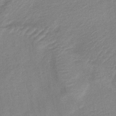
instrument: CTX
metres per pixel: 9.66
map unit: lHb
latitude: -34.8219
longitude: 65.0298
